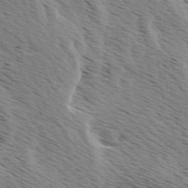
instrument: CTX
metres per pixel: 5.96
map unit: Ave
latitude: 9.7639
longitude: -106.9514
